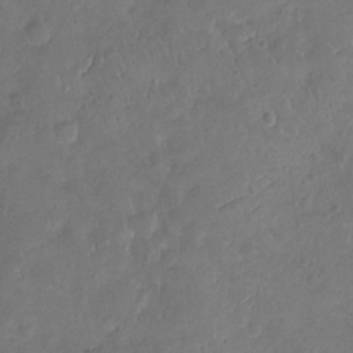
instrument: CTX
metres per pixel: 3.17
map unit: Nhu
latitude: -10.2928
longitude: -20.9136
